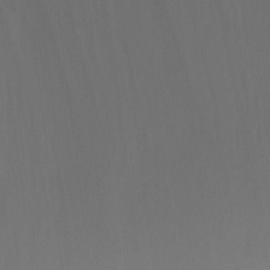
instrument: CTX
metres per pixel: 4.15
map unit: Ht
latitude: -2.9541
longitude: -27.8395
